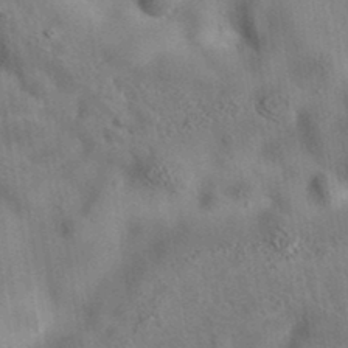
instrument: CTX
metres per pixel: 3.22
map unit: eAb
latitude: 35.1781
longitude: 110.4251
